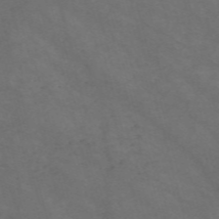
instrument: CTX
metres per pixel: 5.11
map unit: Nve
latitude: -58.7274
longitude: 58.7274
